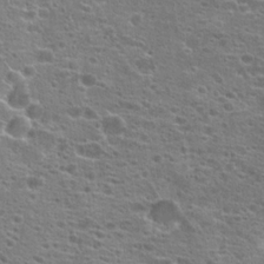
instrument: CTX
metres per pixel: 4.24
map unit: Hto
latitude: 21.2726
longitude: -41.7638
